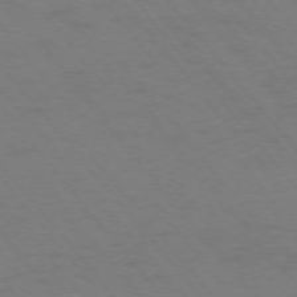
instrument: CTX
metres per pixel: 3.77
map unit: Ap
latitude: -75.6722
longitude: -69.3860
